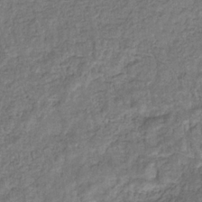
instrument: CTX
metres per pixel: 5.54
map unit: eHb
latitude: -33.6344
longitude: 75.5211
